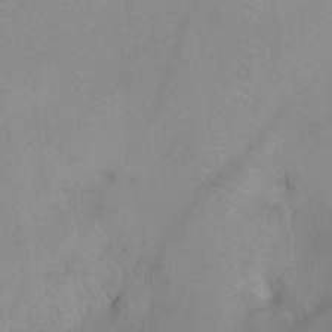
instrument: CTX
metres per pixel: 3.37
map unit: Ht
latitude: -7.1242
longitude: -34.8380
